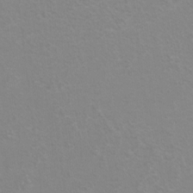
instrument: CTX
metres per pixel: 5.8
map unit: Hto
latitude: 7.0458
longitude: -31.1781
